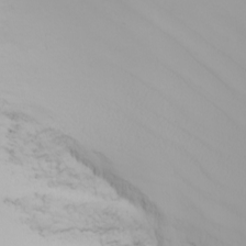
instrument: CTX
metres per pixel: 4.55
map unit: Nhu
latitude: -5.7477
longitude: -93.2348
